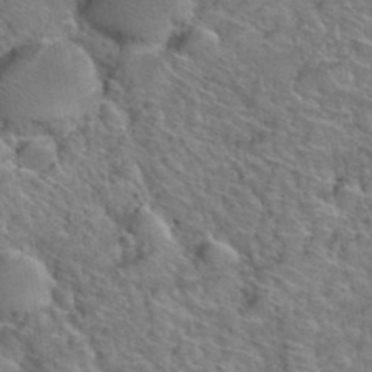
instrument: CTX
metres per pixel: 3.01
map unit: Hto
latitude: 38.5357
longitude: -44.6679
